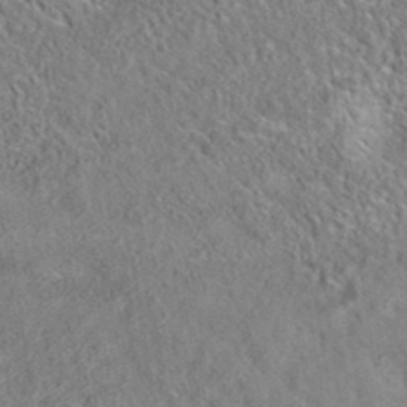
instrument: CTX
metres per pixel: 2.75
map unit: eAb
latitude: 35.8772
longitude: 109.4643
